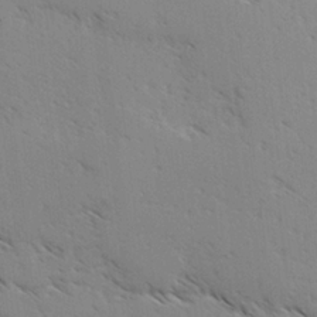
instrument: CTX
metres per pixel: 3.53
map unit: lAvf
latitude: -3.8611
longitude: -113.0080
